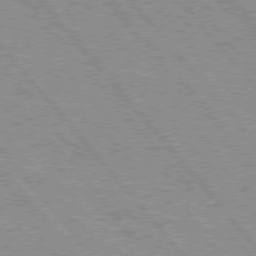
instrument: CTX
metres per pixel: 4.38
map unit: Hpe
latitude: 75.8205
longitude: -150.3278
